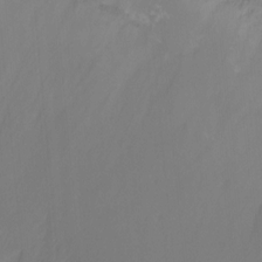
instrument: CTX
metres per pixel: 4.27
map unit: Ht
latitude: -14.2362
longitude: -53.1403
